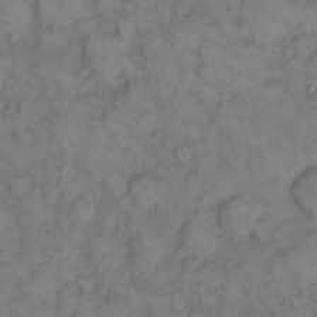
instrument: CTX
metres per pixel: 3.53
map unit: eHh
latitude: 11.9717
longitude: -62.8947
